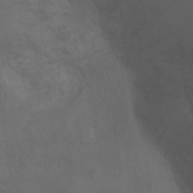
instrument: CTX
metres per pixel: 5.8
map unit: Ht
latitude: 1.4993
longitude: -22.0822
